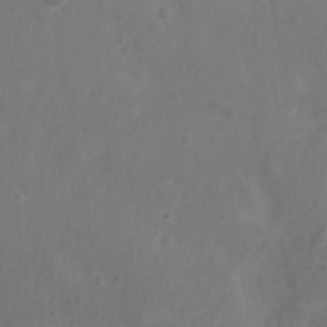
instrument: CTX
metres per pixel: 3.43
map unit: Nhu
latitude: 6.1011
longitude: -19.4237
